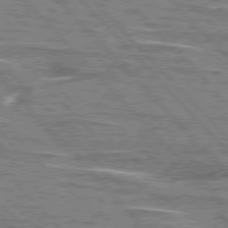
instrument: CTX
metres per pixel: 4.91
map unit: lApd
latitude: 76.4412
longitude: -81.3104
